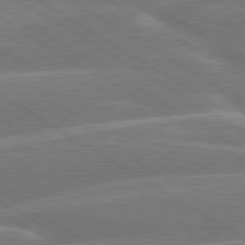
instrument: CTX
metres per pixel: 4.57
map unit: lApd
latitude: 79.8584
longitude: -131.3293
